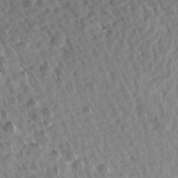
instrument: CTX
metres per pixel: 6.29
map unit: Aa
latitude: 13.7261
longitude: -141.1214
